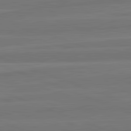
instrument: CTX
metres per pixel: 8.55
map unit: lApd
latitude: 82.2522
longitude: -174.9703
